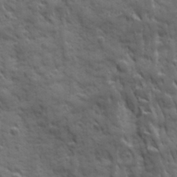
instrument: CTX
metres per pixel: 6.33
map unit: Ave
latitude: 19.4993
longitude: -133.4615
